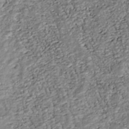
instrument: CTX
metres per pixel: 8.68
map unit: Nhu
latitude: -38.5385
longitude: -81.1403
